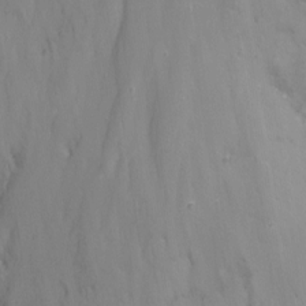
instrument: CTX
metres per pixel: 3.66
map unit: Nhu
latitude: -15.7856
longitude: -52.4412
